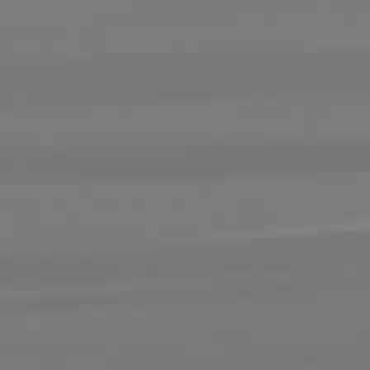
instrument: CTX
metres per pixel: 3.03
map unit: lApd
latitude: 82.6490
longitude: 172.5951
